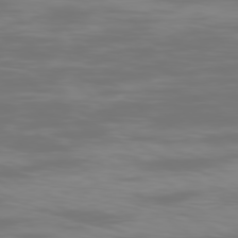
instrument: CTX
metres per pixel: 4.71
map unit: Ap
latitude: -79.3509
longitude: -69.8583
